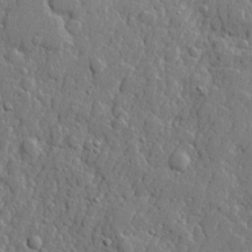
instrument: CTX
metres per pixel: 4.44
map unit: lHvf
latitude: 22.6112
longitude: 143.2753
